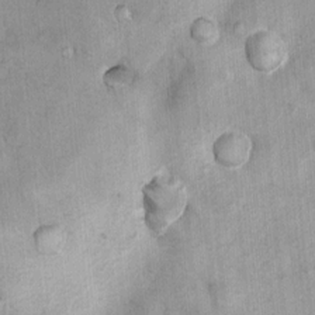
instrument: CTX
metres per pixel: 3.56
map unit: Nhu
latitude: 7.6127
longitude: -23.3104
